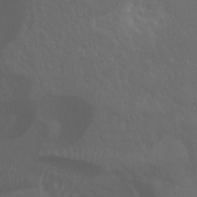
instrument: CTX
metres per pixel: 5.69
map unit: Hto
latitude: -7.7855
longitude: -45.0836
